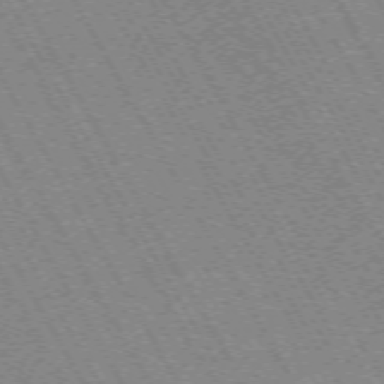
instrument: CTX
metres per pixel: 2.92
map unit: Hpe
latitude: -72.0472
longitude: 11.5399
